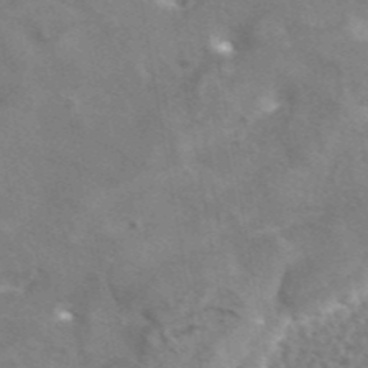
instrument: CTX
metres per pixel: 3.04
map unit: eAb
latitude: 45.1214
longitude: 109.1998
